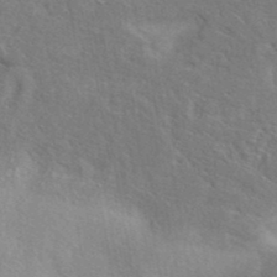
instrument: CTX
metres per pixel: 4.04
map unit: eAb
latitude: 40.4223
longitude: 105.8422
